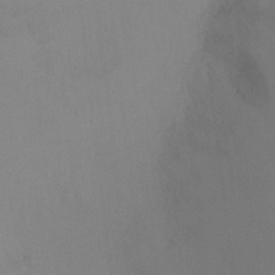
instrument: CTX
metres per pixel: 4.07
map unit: Ht
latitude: -8.9164
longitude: -28.1955
